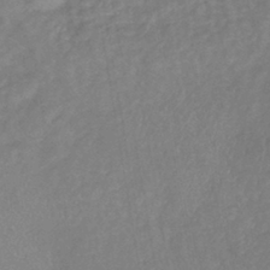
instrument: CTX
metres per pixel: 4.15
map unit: lHb
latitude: -40.4440
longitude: 72.5196
